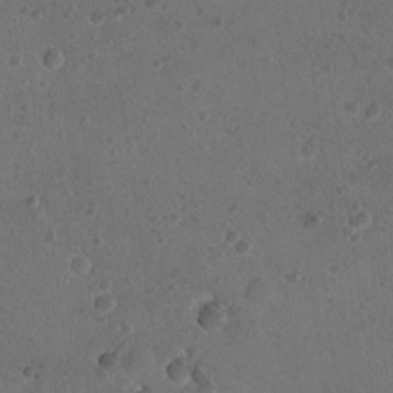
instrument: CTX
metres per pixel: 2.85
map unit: Nhu
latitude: 17.5182
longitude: -32.8002
